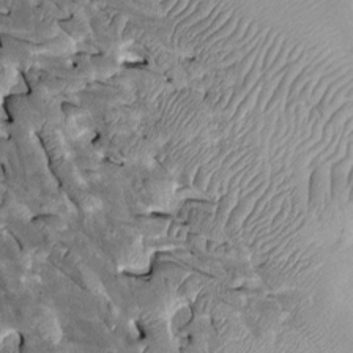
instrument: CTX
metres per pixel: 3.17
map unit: Htu
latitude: -1.2565
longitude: 149.1620
